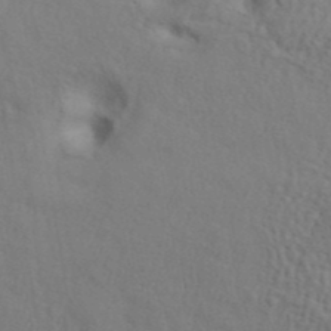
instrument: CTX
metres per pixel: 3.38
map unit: ANa
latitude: 41.8205
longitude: 54.0661
